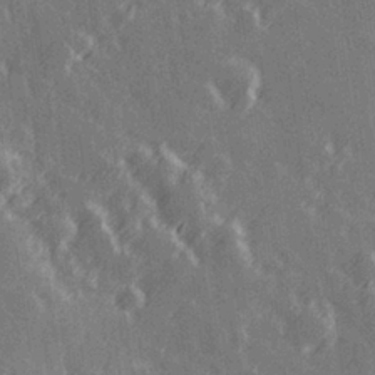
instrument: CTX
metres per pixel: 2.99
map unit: Hve
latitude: 27.6316
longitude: 145.9367
